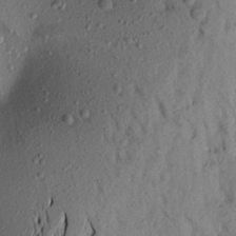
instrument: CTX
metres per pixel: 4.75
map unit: Aa
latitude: 17.6694
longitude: -148.5357
